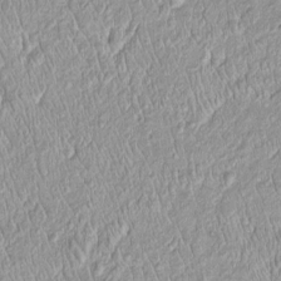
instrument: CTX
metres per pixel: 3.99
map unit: Htu
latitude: -4.6140
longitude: 158.3684
